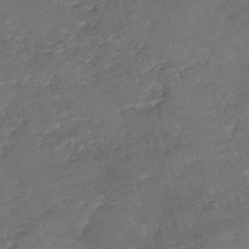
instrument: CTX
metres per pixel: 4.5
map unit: eHh
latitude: -54.8597
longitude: -91.0270
